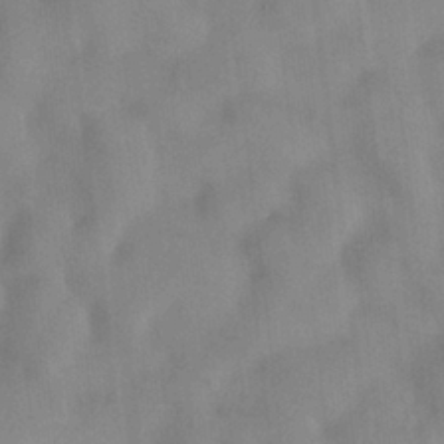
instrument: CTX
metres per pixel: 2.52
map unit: HNhu
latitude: 0.6868
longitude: -4.6868
